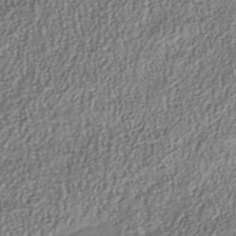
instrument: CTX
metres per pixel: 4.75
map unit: Nhu
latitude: -40.9919
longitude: -85.5938
